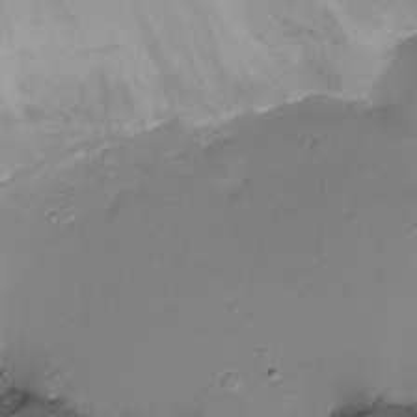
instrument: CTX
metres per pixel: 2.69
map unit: Ht
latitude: -18.1228
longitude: -44.5734
